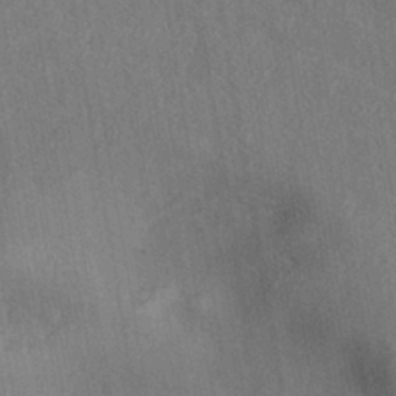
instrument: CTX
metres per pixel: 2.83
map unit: eHh
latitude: -41.9367
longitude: 120.8408
